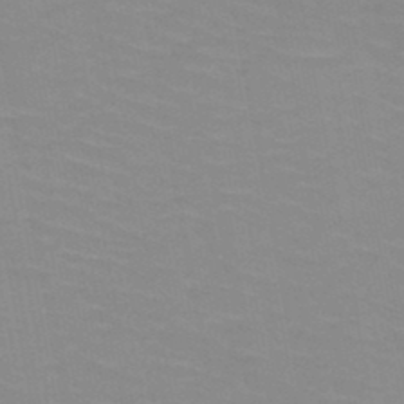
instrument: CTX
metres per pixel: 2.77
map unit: HNb
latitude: -48.0283
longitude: -46.1200
